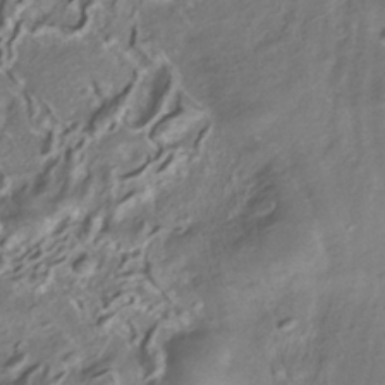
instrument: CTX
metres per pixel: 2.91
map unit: ANa
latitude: -38.1417
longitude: 97.7100
